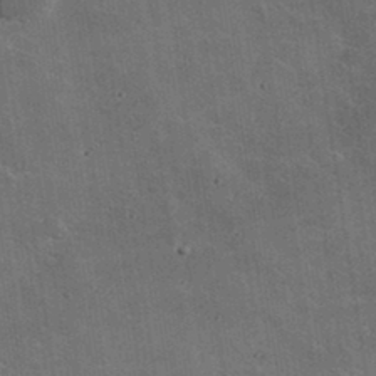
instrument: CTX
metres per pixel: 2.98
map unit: lHvf
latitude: 35.5371
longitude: -91.8583
